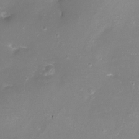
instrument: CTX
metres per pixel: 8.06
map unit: eHh
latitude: -6.8030
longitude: -78.3090
